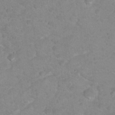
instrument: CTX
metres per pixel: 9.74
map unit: Nhu
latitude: 16.9325
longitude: -31.7450
